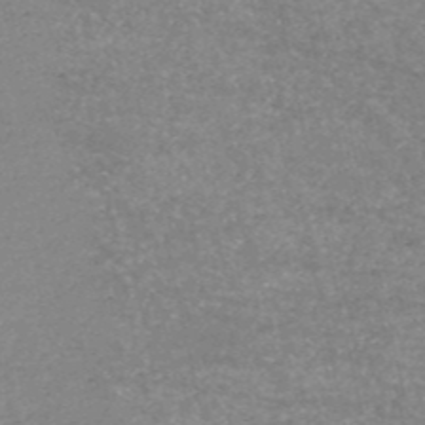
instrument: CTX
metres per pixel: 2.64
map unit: HNb
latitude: -53.6532
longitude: -38.8758
